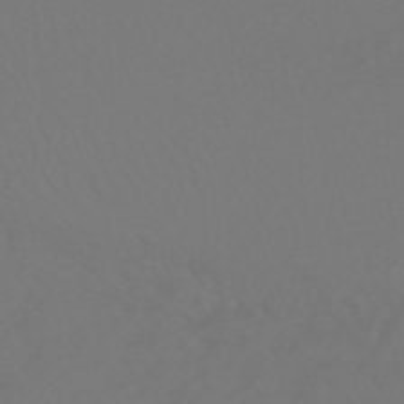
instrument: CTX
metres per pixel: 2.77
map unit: HNhu
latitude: -48.2929
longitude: 101.1620
